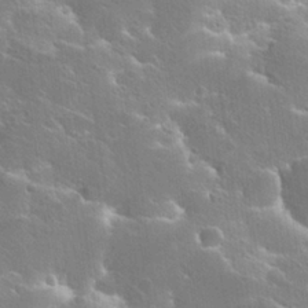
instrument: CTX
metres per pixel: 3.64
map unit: Hto
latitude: 25.3292
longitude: -44.9513
